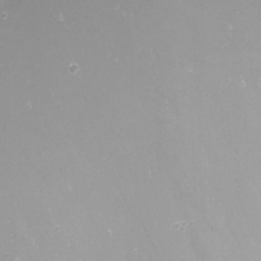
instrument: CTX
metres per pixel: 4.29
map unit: Nhu
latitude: -8.0661
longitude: -92.8569
